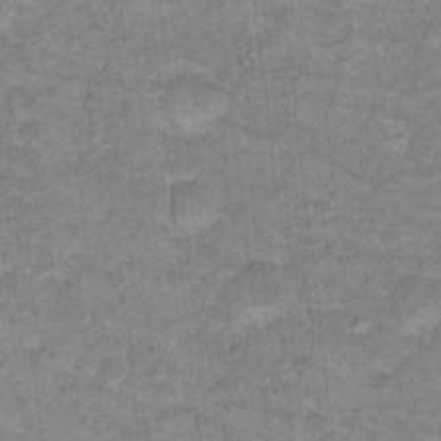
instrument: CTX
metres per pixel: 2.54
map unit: Hto
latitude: 17.7639
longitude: -35.0080
